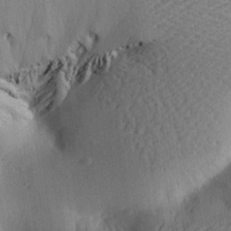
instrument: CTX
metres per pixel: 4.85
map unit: Aa
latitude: 25.8394
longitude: -143.4238
